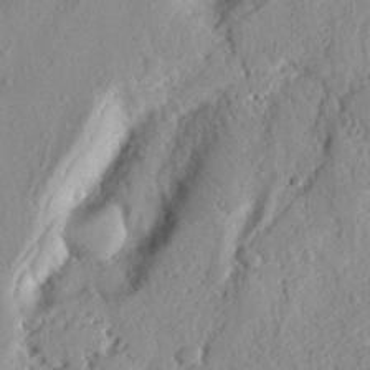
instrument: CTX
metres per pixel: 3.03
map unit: Nhu
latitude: 19.6882
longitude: -77.3103
